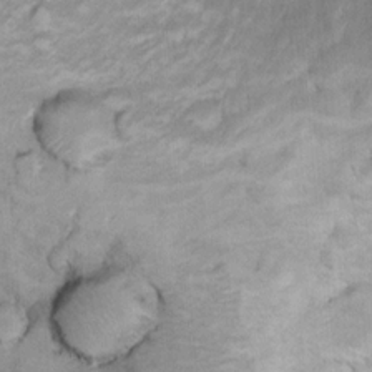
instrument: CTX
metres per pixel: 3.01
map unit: Nhu
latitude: 13.9150
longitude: -28.5923
